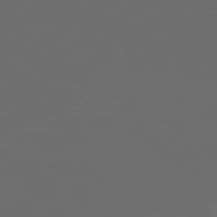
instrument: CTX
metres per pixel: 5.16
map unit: Hpe
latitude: -73.5399
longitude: 5.7099
